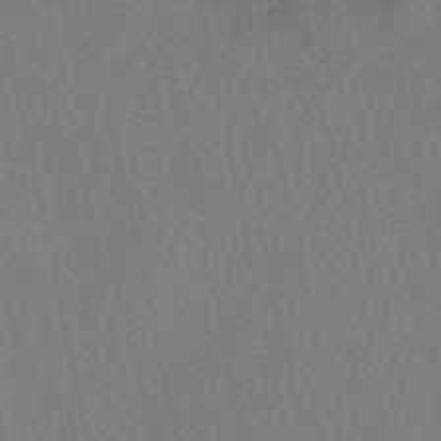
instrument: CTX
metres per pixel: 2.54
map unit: eAb
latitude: 48.9703
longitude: 112.4440
